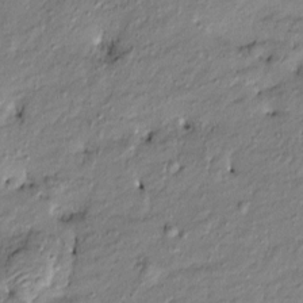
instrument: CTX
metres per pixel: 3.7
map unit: Htu
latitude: -9.1242
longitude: 177.2187
